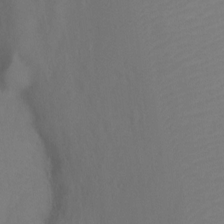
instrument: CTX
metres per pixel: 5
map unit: Ht
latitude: 0.4790
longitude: -35.1403
